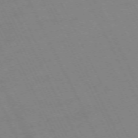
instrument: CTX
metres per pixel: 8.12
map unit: Hpe
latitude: -70.8597
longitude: 16.1984
